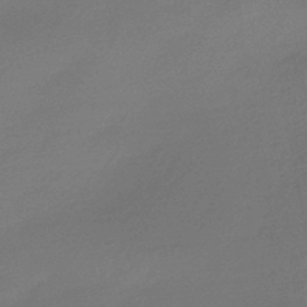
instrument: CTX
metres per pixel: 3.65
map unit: HNhu
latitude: -43.0108
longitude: 89.8611
